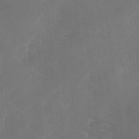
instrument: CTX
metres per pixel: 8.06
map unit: Ave
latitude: 1.5182
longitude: -111.3860
